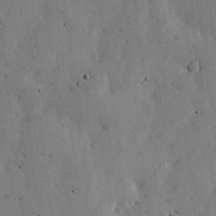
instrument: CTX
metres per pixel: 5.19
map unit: lHvf
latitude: 19.4615
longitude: -114.2522
